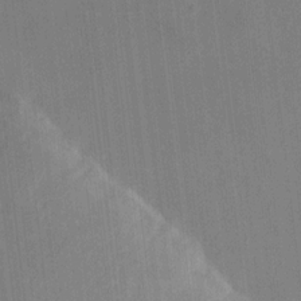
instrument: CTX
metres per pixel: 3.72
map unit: HNhu
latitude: 10.1200
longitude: 10.6141
